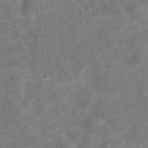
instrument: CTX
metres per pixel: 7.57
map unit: eAb
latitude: 35.4615
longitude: 115.8044
